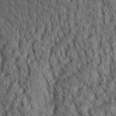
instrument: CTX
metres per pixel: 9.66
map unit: Aa
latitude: 30.4601
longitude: -138.2711
